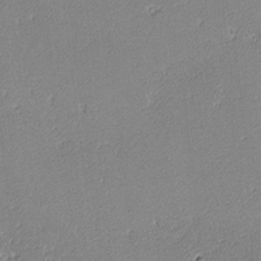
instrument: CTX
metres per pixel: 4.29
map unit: lHvf
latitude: -12.9920
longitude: -103.7260
